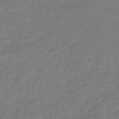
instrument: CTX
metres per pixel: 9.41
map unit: lHb
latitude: -40.9542
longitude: 67.2187
